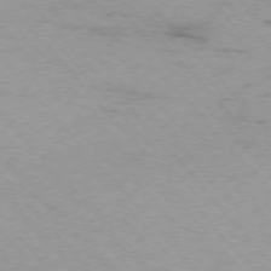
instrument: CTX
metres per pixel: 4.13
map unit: Ap
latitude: -75.8234
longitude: -87.8772
